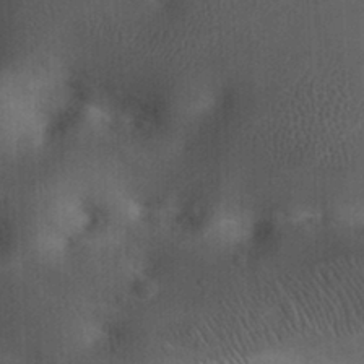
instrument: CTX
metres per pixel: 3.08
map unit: eHh
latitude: 25.7827
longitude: -65.2537
